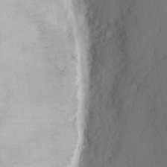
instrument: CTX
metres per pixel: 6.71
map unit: eHh
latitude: 3.4804
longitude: -77.4804
